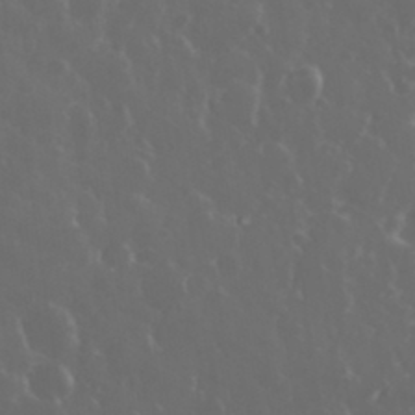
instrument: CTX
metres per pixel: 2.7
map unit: eHh
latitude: 33.9150
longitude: -59.8205
